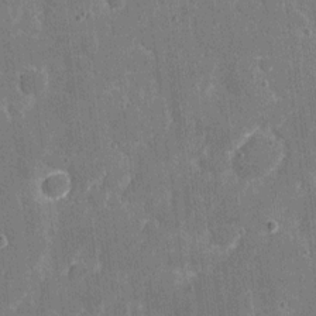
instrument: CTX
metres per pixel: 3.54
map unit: eHh
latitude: 5.9717
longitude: -67.8583
